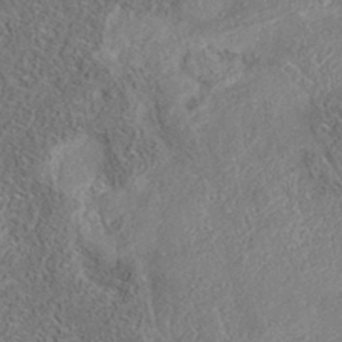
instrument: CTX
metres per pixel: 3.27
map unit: eAb
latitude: 35.8772
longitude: 107.1054
